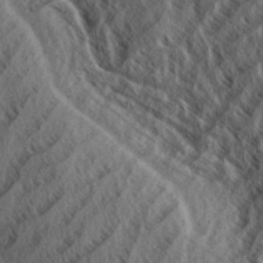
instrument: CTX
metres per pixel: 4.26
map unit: Aa
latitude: 34.1388
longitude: -139.2726
